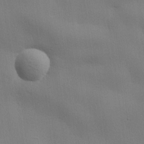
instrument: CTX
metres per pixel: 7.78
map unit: lHvf
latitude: 22.9325
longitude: 141.0486
